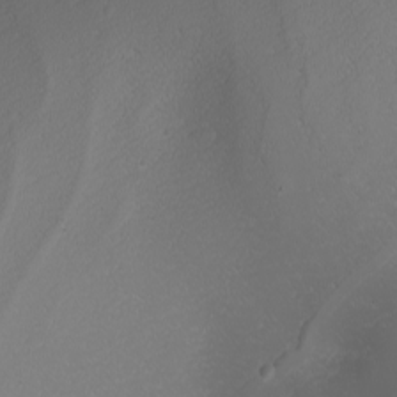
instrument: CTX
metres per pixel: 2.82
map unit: Nhu
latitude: -8.6707
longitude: -95.5371
